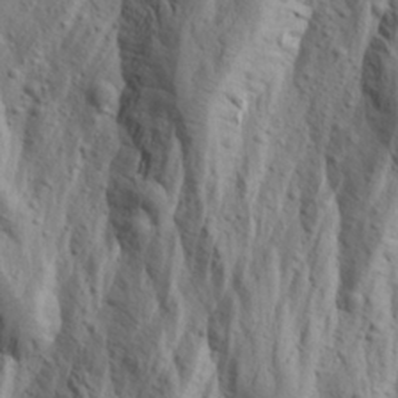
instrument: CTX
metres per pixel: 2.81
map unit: Aa
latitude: 23.8772
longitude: -143.9150
